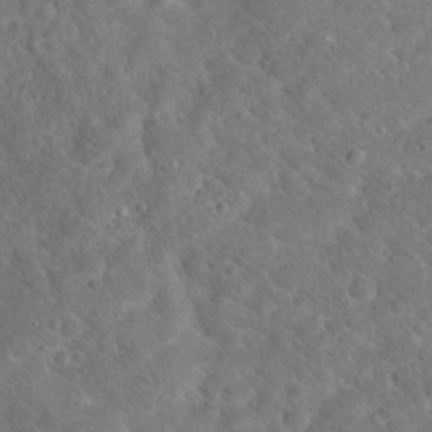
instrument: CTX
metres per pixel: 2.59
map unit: Hto
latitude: 18.2711
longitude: -38.1767
